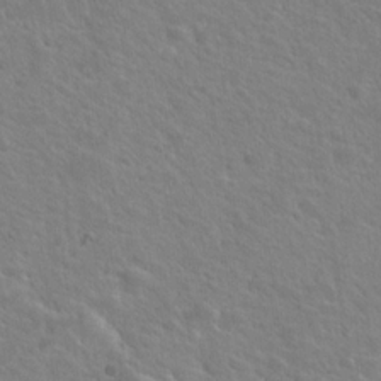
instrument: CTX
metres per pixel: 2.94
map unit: Hto
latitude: 20.3279
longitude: -54.5735
